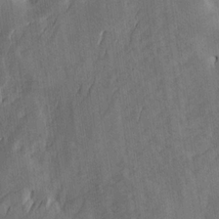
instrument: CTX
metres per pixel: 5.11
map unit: Htu
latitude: -4.7274
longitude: -177.4426
